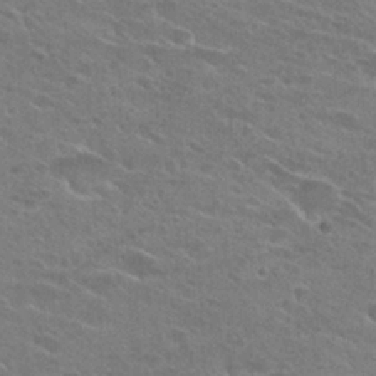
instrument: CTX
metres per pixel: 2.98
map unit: Hto
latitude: 25.5560
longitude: -43.9906
